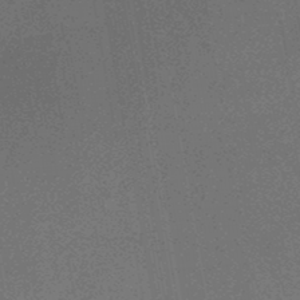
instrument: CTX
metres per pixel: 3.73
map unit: HNb
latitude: -47.3509
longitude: -40.0633
